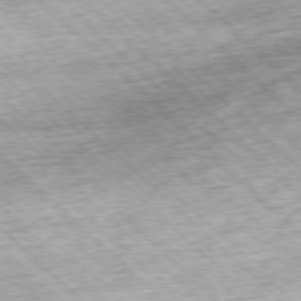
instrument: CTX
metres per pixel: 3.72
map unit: Hpe
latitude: -77.5966
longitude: 14.1984
